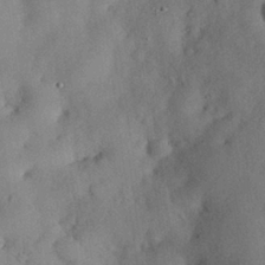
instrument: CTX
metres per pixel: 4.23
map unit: Nhu
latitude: 28.4601
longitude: -69.0648
